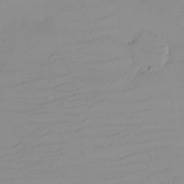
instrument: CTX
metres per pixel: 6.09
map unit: eHh
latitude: -6.5951
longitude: -79.9339
